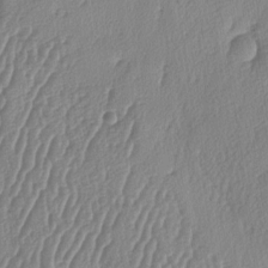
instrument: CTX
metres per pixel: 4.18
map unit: lAa
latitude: -7.9367
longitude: -129.5749
